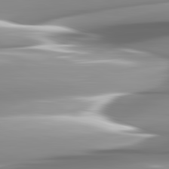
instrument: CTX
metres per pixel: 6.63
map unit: lApd
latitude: 82.4034
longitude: -143.8583
